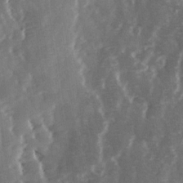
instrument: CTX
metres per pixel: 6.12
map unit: Ave
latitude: 13.8583
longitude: -103.2915
